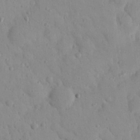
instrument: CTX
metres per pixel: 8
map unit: Nhu
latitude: 22.5924
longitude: -75.8394
